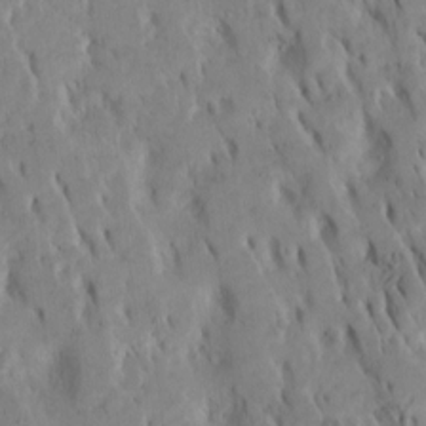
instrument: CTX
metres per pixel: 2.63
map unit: Htu
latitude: -7.7666
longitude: 145.1998
